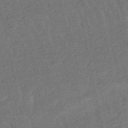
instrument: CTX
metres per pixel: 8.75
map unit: lHb
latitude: -50.4629
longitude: 80.6897
